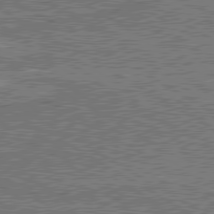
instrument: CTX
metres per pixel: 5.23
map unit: lApd
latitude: 79.9150
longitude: 168.3873
